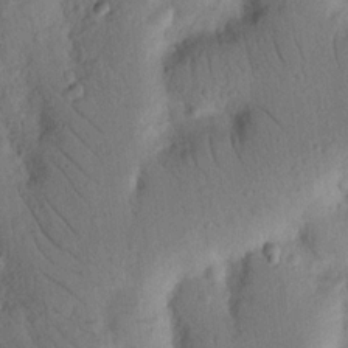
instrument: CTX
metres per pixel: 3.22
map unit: Nhu
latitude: 18.3467
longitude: -76.7813
